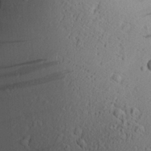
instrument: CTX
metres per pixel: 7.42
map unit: Aa
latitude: 28.3467
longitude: -131.8206
